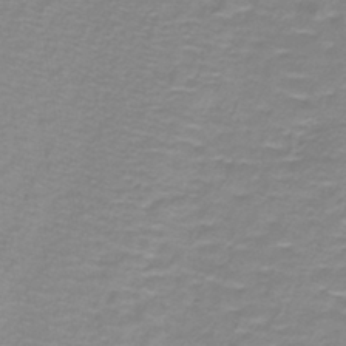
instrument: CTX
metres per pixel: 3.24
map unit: lHb
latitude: -41.1620
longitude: 56.6518
